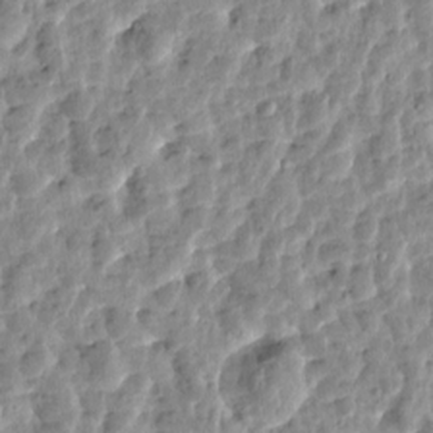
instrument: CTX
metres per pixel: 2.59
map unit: Htu
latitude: 2.1200
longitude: -179.4427
